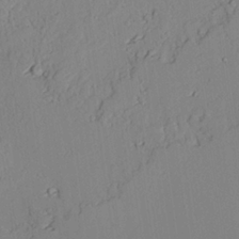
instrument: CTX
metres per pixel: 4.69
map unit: lAvf
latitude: 25.1970
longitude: -111.1403
